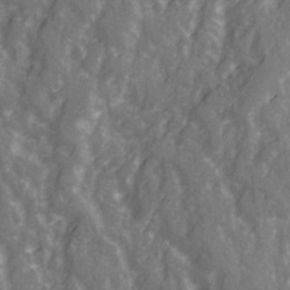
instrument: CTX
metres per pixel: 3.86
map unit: Ave
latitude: 21.9717
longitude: -132.4601
